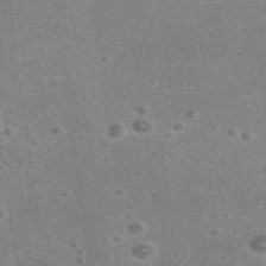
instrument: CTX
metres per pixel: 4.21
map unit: eAb
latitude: 47.9339
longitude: 115.1053
